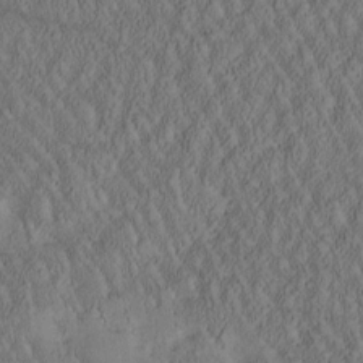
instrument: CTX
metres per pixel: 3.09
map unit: Htu
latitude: -1.2754
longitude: 175.8044
